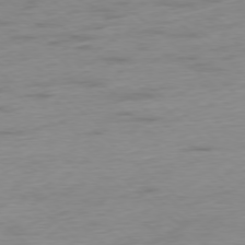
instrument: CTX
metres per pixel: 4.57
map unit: Ap
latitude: -78.2928
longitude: -63.5560
